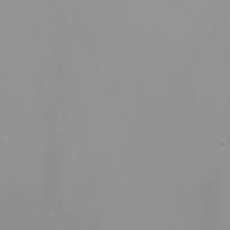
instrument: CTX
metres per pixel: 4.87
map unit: Nhu
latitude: -6.9163
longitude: -79.4616
